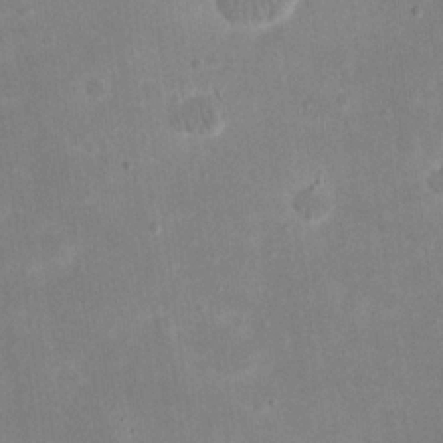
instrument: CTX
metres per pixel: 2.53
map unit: eHh
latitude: 19.7260
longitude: -70.3845
